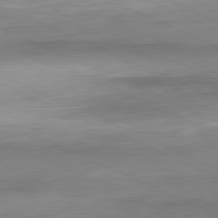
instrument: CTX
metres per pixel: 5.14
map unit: Ap
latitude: -82.1228
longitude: -76.8569
